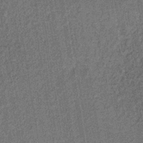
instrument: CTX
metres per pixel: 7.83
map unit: lHb
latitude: -35.7855
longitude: 63.1242
